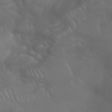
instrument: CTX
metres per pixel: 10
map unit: Nhu
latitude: 28.2711
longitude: -66.5734
